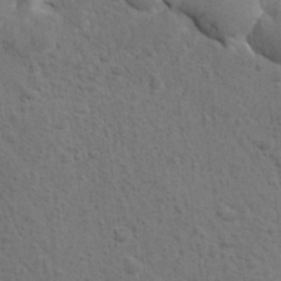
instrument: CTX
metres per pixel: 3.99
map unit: Aa
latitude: 27.3293
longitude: -143.5749
